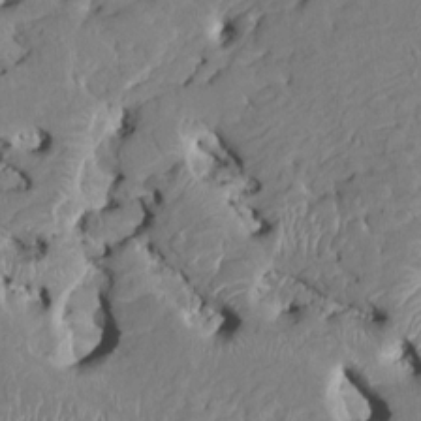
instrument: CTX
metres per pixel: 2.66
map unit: HNhu
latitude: 6.0822
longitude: -5.1214
